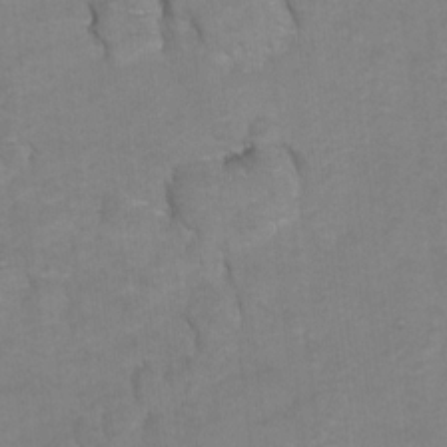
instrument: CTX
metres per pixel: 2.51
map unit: Hto
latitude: 5.4615
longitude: -32.2523
